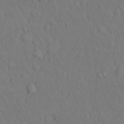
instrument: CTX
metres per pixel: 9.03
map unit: eHh
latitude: 13.7261
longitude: -61.8394
